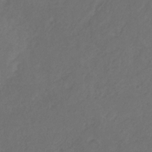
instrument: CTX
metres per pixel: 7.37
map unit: HNb
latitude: -31.0675
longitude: 62.5007
